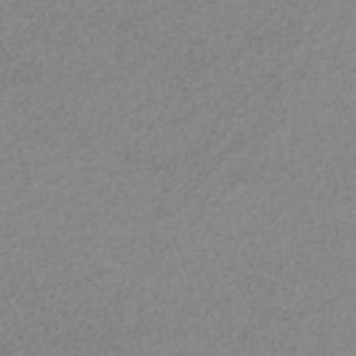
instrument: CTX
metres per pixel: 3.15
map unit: HNhu
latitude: -46.4818
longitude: 29.8611
